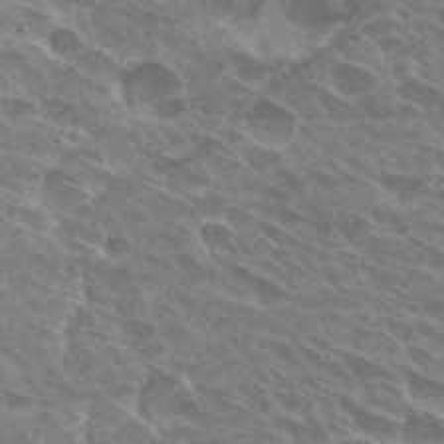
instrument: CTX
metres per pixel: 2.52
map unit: Hto
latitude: 28.1011
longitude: -42.0633
